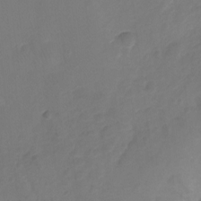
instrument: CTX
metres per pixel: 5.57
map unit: Ht
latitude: -10.9164
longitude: -35.4426
